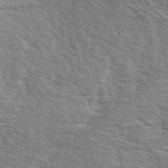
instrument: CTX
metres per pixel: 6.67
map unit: ANa
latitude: 49.3104
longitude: -76.1766
